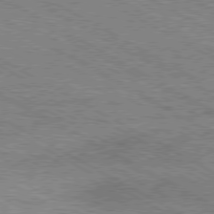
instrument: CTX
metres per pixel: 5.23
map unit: Hpe
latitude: -80.7463
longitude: 20.3306
